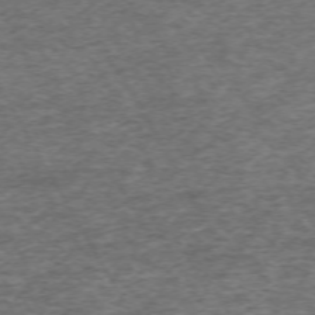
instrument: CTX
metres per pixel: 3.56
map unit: Hpe
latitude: -71.1998
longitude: 13.4077
